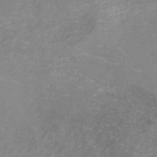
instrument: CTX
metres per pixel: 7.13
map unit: HNb
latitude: -45.5588
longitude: -45.5182
